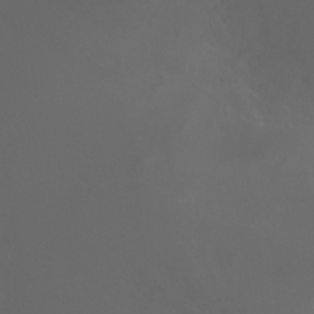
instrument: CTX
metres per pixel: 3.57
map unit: Nhu
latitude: -7.5399
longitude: -73.5749
